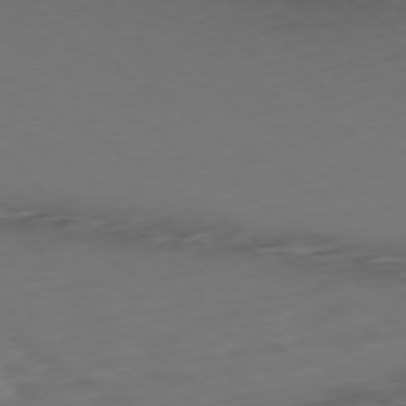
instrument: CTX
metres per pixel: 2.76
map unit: Ap
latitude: -79.5399
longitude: -58.1767
